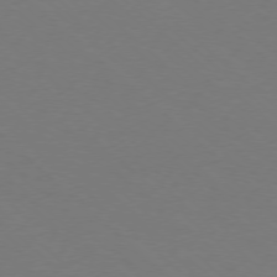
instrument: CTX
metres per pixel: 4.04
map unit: Ap
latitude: -77.7667
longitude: -69.8583
